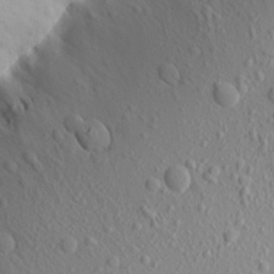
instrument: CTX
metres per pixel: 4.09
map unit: Aa
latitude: 18.7813
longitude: -148.3656
